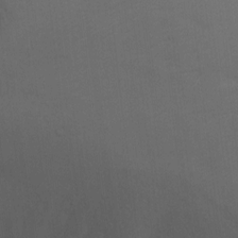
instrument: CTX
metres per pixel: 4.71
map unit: Ht
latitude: 4.7624
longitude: -28.9136
